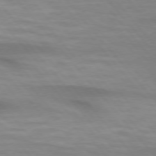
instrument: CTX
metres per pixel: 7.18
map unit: lApd
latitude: 74.6868
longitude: -60.4790
